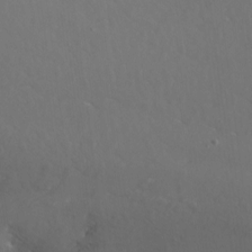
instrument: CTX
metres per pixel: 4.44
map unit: Nhu
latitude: -10.8975
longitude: -75.2726
